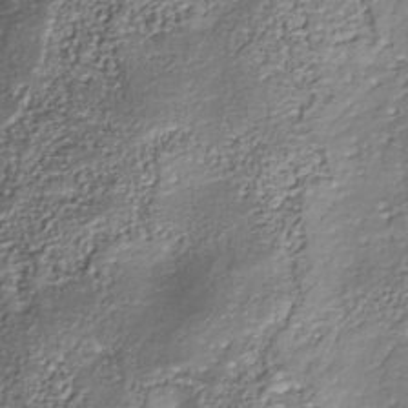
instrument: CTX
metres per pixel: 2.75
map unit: Nhu
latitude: -37.6721
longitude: -81.8583
